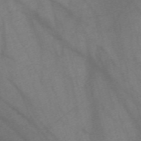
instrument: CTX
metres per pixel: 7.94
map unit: Nve
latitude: -59.2186
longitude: 64.4440
